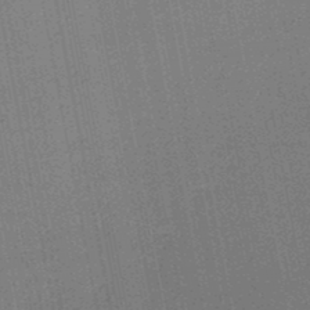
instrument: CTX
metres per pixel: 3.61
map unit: lHb
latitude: -47.7855
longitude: 66.8597
